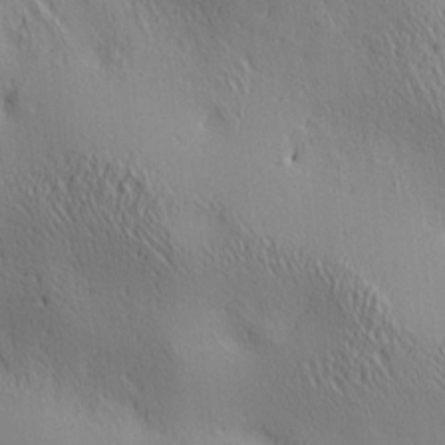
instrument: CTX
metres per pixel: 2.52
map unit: lAa
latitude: 4.0633
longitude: -117.7639
